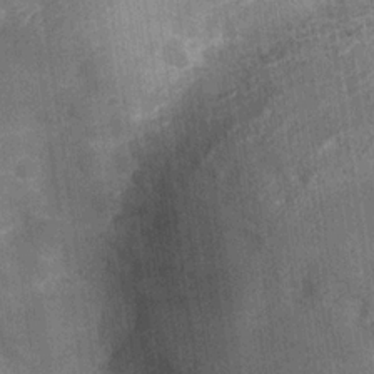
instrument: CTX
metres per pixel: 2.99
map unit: Hve
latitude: -29.8989
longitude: 90.1606
